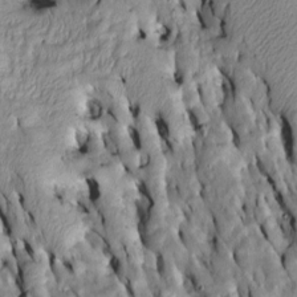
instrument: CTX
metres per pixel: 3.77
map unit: Htu
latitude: -7.0108
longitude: 144.3306
